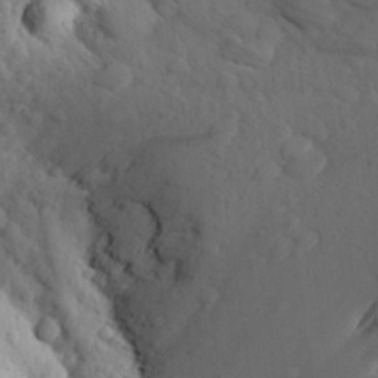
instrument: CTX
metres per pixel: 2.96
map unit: Aa
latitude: 24.6679
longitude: -146.6869
